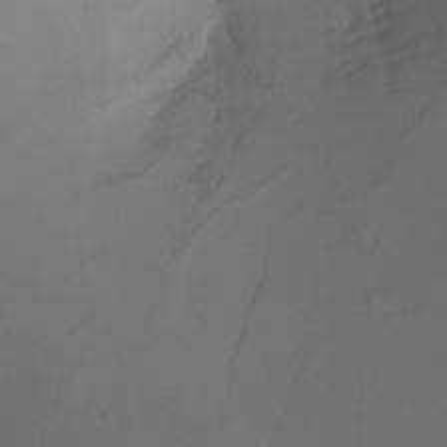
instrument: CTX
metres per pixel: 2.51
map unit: Nhu
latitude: -8.7841
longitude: -93.6882
